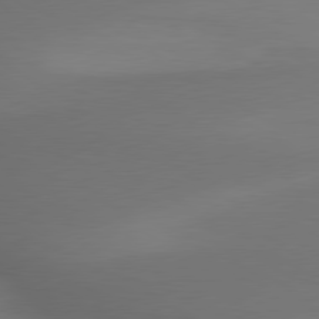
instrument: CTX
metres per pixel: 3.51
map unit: lApd
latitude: 79.6883
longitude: -175.1403
